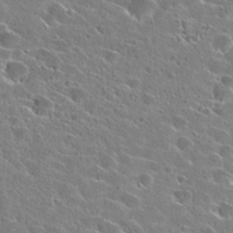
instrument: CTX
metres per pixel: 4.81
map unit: Hto
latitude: 25.6316
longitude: -43.5371
